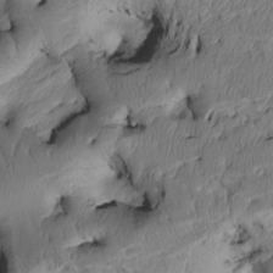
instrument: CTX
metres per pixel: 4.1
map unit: Htu
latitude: 3.4237
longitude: 149.1054
